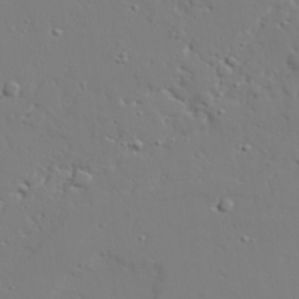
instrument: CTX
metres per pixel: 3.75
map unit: lAvf
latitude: 27.7450
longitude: -108.1388
